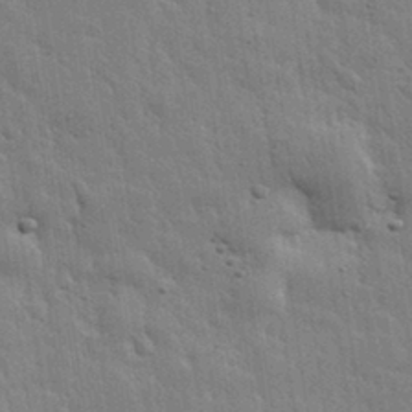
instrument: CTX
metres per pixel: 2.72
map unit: eHh
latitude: 31.7072
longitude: -78.8380
